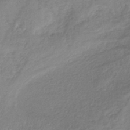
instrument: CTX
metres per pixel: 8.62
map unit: lHb
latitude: -37.6721
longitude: 68.1605
